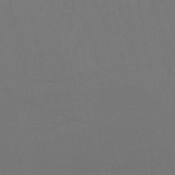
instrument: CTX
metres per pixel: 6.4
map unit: lHb
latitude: -50.4440
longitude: 70.6519
